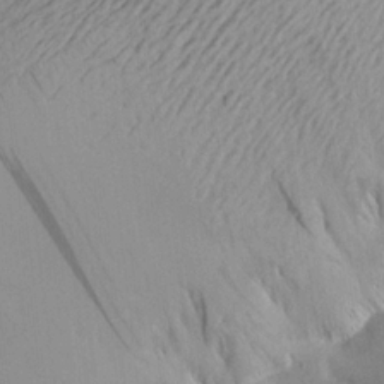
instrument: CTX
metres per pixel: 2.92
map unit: Aa
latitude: 20.4979
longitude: -145.1592
